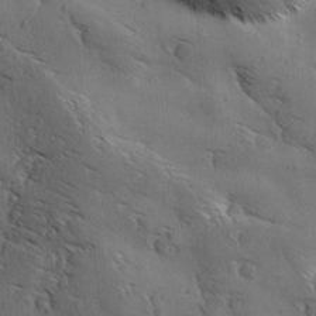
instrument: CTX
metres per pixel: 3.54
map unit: Ave
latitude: 12.0255
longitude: -105.8017
